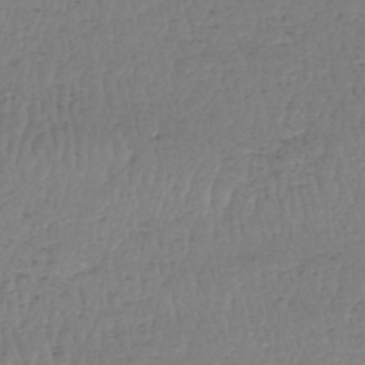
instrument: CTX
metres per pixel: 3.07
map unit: HNhu
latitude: -48.1606
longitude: 30.2361
